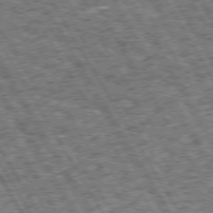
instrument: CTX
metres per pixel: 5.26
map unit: Hpe
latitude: 73.6883
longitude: -125.7827
